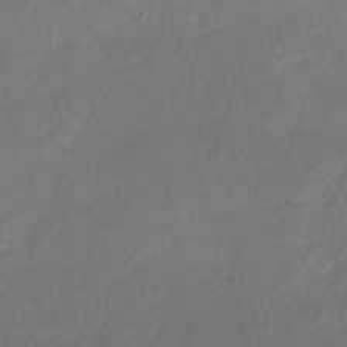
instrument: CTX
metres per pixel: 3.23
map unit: Nhu
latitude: -28.3684
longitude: -70.5923
